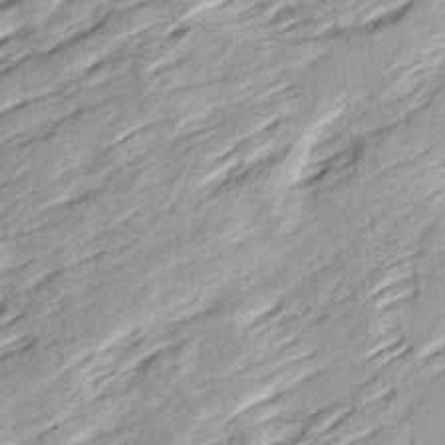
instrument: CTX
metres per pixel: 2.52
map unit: Ave
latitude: 15.9906
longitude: -137.4616
